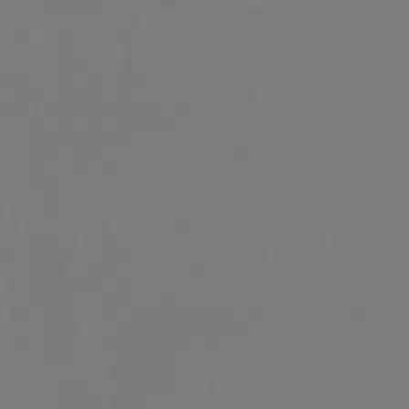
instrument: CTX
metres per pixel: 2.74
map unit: lHb
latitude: -46.8975
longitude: 69.0864
